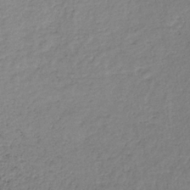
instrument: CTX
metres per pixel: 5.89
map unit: lHb
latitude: -35.3132
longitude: 63.4265
